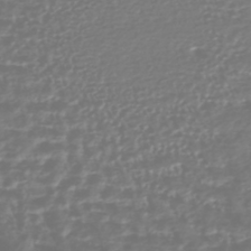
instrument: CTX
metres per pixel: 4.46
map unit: HNhu
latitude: -44.7085
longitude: 99.2187
